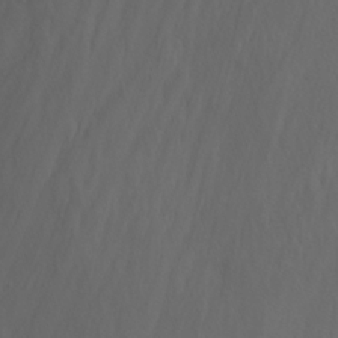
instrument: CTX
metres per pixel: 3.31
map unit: Nhu
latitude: -15.7667
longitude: -55.6505
